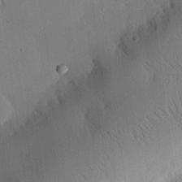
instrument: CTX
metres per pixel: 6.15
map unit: eHh
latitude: 27.6316
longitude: -79.6127
